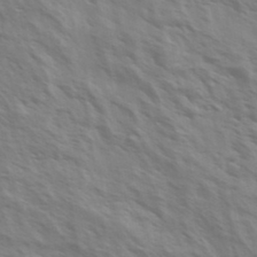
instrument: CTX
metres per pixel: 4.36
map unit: Ave
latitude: 37.3293
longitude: -111.2915
